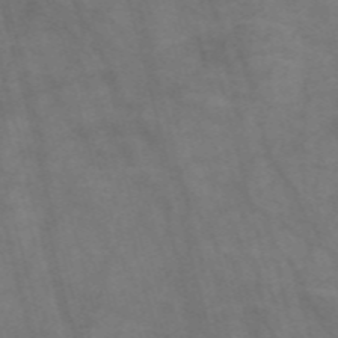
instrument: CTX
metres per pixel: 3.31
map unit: Nve
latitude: -58.3684
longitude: 63.8044
